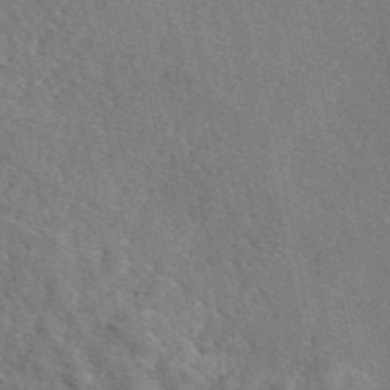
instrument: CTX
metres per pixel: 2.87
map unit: eAb
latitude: 46.2334
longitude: 112.9164
